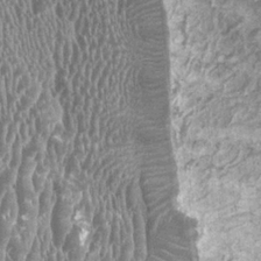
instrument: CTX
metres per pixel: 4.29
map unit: HNhu
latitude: 1.4993
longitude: 0.2740
